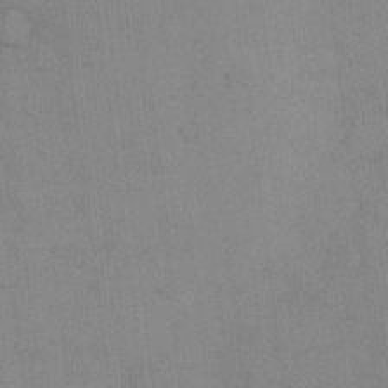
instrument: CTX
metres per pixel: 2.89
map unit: eHh
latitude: 13.5560
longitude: -62.3090
